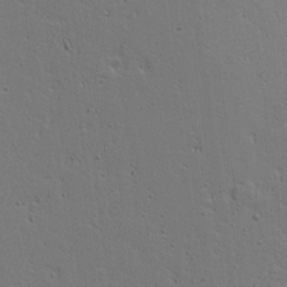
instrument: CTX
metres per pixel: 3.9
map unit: Aa
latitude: 18.2900
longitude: -126.1200
